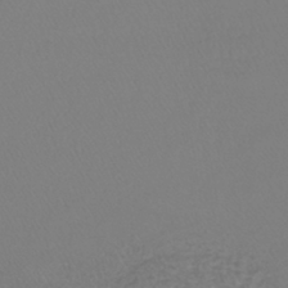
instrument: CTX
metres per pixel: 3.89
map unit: lHb
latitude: -41.7666
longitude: 64.5196
